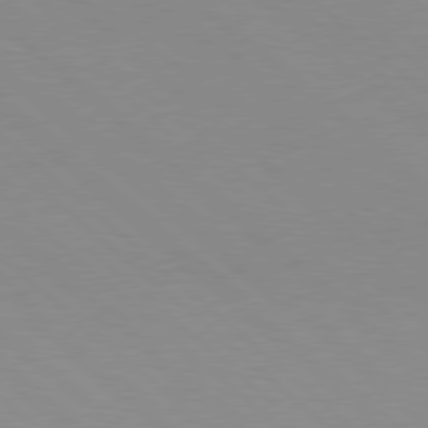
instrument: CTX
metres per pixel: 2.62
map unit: Hpe
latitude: 78.1011
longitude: -176.2711
